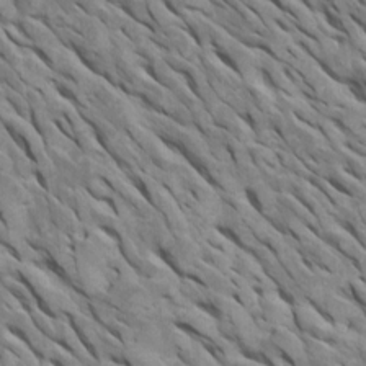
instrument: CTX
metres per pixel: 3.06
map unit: Htu
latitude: 1.0269
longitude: 145.5399
